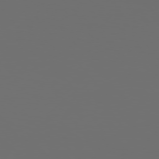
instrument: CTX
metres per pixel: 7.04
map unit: Hpe
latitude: 76.4223
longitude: -141.1970
